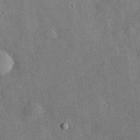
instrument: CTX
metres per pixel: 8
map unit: eHh
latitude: 30.1389
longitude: -77.2537
